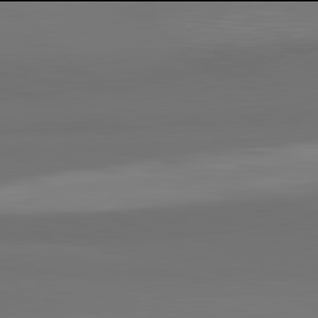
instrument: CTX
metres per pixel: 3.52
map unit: lApd
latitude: 81.9906
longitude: 152.1228
